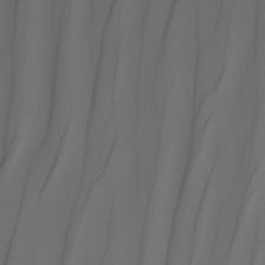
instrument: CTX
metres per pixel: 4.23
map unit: Nhu
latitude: -6.6707
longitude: -94.0822
